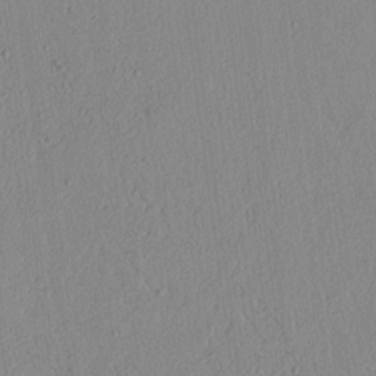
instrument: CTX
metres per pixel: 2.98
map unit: lAvf
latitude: 7.2537
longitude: 168.2172
